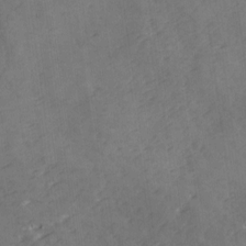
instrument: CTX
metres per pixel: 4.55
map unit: Ave
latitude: 18.5545
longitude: -131.7450
